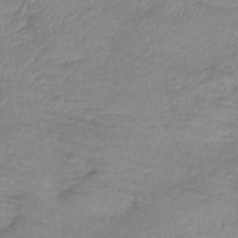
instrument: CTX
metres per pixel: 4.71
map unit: lHb
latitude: -41.3887
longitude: 78.1228
